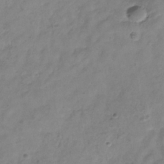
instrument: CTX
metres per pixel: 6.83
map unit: Hve
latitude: -33.5966
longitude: 90.7841
